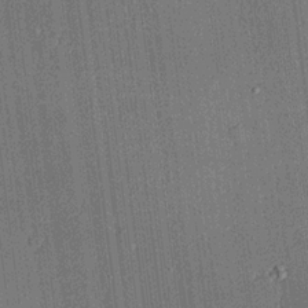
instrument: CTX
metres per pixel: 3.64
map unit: lHvf
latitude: 20.5357
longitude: 143.8422
